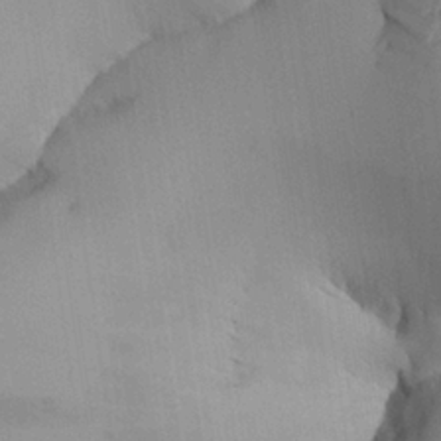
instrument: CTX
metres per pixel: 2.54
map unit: Aa
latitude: 25.5182
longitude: -128.8191
